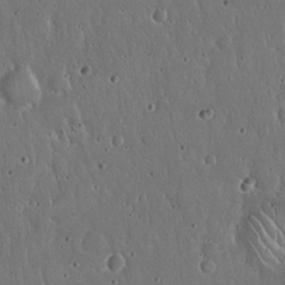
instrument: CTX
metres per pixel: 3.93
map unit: Hto
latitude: 18.2333
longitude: -59.6883
